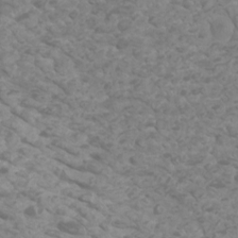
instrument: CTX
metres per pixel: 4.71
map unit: Htu
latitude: 2.6301
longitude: -20.9892
